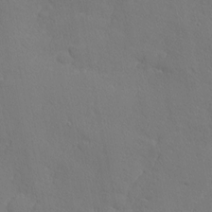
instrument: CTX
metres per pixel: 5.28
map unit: Nhu
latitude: 1.6694
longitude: -76.8569
